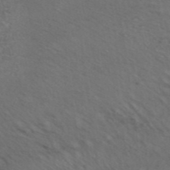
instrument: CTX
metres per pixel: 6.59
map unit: ANa
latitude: 42.1011
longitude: 25.8989
